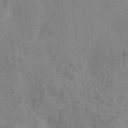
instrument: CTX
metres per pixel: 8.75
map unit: eHh
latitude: 34.2711
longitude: -133.5749
